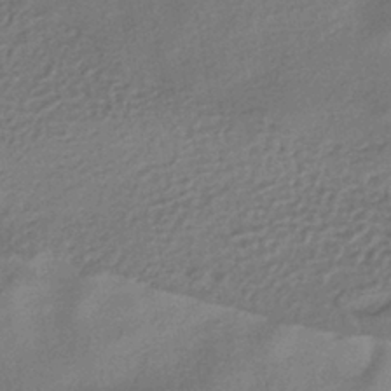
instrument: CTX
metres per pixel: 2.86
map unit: HNhu
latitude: -41.2943
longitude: 95.3887
